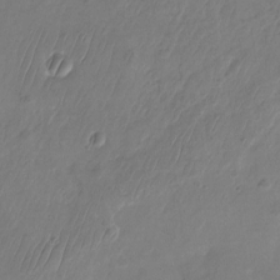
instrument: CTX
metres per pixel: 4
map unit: Nhu
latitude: -23.8234
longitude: -69.8961
